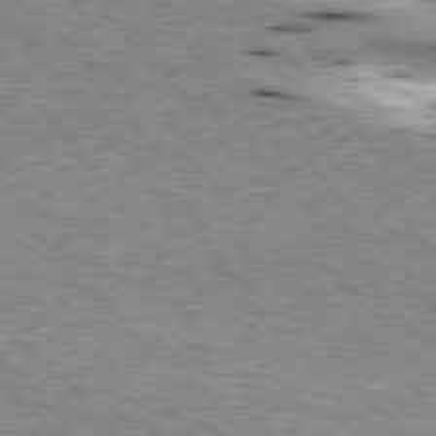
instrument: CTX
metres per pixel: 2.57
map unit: lApd
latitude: 76.0444
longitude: -60.3467
